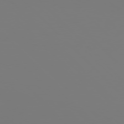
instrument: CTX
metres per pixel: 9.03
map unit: Hpe
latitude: 77.5560
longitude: -136.0633
